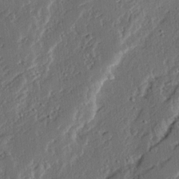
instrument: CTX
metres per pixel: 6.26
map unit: Ave
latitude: 14.5924
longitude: -136.9514
